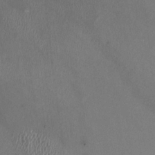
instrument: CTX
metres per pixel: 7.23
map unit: HNhu
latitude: 0.0822
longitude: -4.4979
